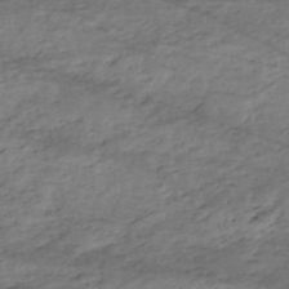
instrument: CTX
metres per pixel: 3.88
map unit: eHh
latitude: -51.4265
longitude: -24.3089
